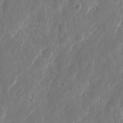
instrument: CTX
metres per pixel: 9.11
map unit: eHh
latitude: 10.7813
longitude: -71.9150
